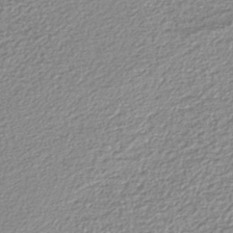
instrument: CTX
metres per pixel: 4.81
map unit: lHb
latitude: -42.1416
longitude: 68.9163
